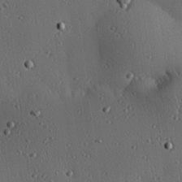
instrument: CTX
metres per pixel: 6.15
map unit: eHh
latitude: 23.2348
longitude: -91.4804
